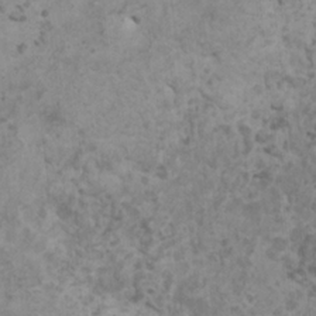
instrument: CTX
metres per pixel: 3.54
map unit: HNhu
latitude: -0.5007
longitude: 2.4817
